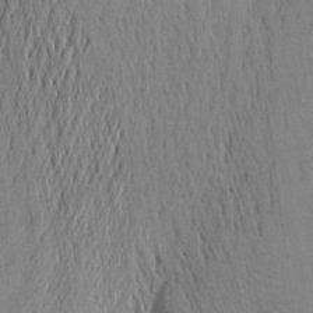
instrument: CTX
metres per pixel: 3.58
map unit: Aa
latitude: 24.6679
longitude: -148.9325
